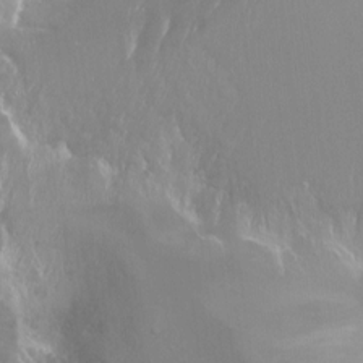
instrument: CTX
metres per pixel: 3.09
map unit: Ht
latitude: -14.2362
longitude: -42.5546
